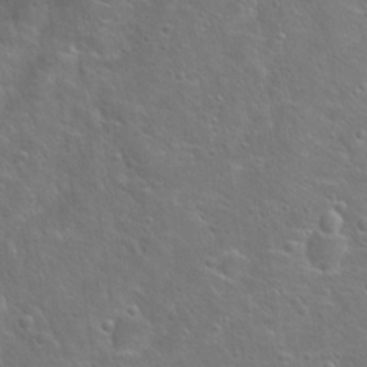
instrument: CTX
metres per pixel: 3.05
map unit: Hto
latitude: 18.3278
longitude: -42.4034
